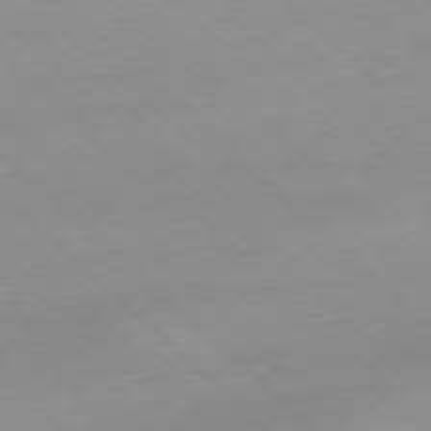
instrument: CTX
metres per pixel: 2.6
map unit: Ap
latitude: -77.5210
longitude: -90.5357
